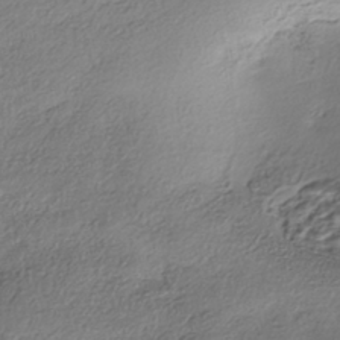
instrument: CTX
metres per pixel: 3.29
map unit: eHh
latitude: -41.6344
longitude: 121.1998
